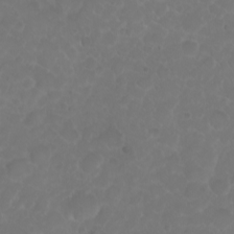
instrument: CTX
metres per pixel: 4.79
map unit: eHh
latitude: 1.0080
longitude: -55.0269
